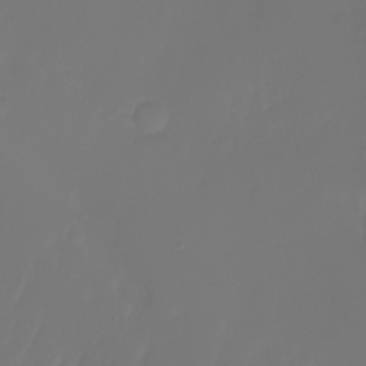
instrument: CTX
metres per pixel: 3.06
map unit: Aa
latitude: -7.7099
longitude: -72.3657
